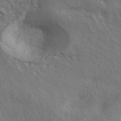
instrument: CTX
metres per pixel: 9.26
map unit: ANa
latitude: 42.2334
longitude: 51.4643
